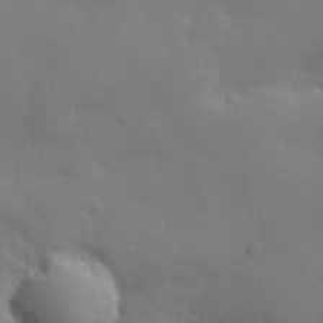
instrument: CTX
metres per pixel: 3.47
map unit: lHvf
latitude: 22.4412
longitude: 145.5588
